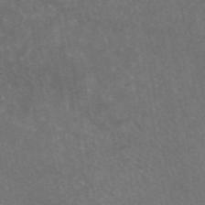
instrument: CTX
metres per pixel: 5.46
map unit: eAb
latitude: 45.4993
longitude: 123.7667
